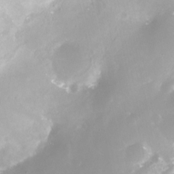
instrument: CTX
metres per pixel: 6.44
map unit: Nhe
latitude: -28.4062
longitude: -109.7449
